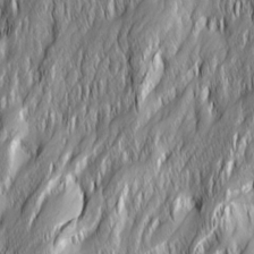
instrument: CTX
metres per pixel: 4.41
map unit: Ave
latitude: 15.0837
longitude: -135.2726
